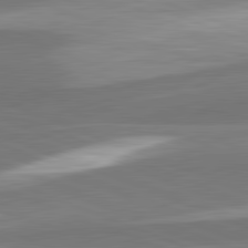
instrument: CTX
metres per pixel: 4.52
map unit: lApd
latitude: 82.3467
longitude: 137.7099
